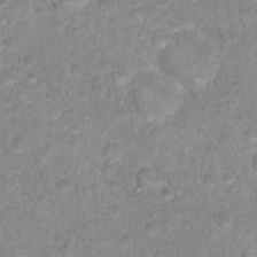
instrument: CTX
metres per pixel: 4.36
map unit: Nhu
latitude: 17.5560
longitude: -34.4034
